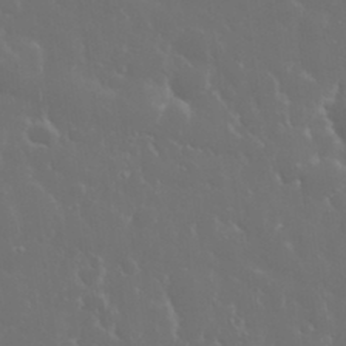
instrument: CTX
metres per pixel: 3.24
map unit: eHh
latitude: 33.8772
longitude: -60.5357
